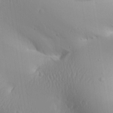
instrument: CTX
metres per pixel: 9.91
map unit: Aa
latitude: 26.1578
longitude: -136.1767
